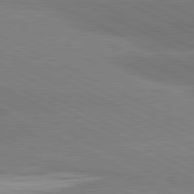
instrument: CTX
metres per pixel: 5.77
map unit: lApd
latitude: 81.1970
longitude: -154.1011
